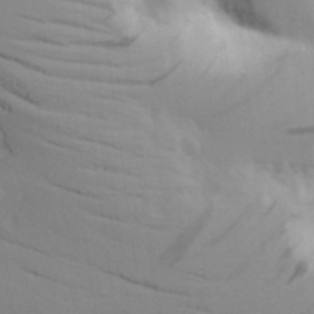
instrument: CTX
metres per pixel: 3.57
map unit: lAvf
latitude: 16.3467
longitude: -125.7071
